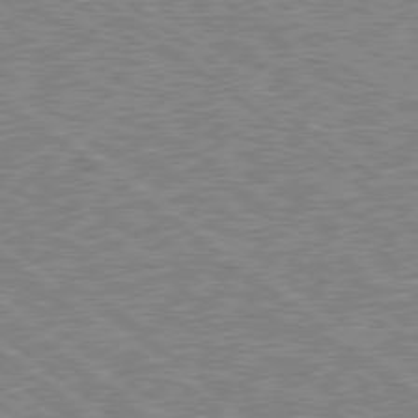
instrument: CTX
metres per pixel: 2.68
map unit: Hpe
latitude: 78.6680
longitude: -169.3293
